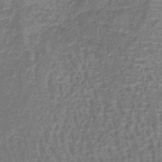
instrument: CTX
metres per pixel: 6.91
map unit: lHb
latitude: -39.6533
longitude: 59.8233
